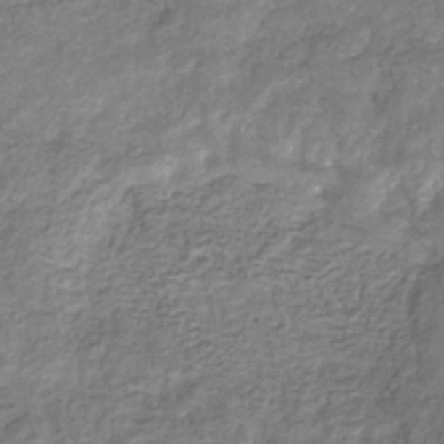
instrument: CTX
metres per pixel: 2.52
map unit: eHb
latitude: -34.4251
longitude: 77.3321
